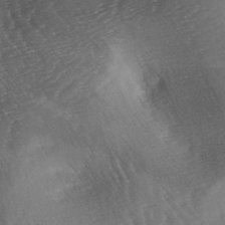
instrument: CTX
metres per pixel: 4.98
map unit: lAa
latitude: -3.4832
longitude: -126.4601
